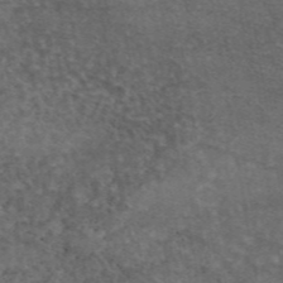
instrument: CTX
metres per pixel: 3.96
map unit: eAb
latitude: 45.5182
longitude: 116.2928
